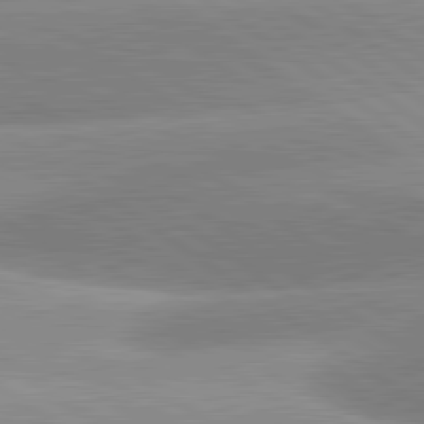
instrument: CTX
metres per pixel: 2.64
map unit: lApd
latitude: 81.3671
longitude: -157.4237
